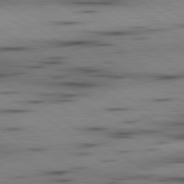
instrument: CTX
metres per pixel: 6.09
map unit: lApd
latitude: 80.1011
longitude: 158.9352
